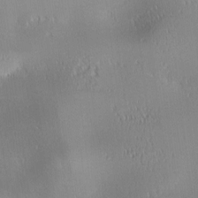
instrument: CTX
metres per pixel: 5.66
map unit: lAa
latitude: 0.6112
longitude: -116.5924
